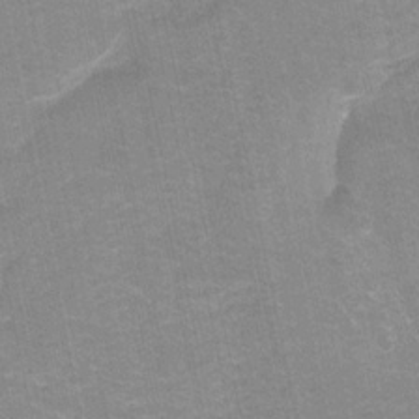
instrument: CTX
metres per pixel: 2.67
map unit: HNhu
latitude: -28.6707
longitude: 67.1998
